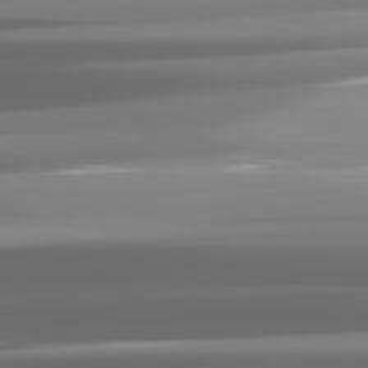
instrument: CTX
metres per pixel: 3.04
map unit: lApd
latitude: 81.8772
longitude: -136.4979
